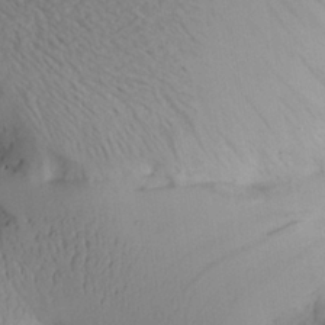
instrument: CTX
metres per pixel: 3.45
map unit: Aa
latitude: 25.9717
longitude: -132.9892
